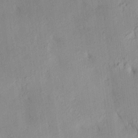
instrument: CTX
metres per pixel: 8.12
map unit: HNhu
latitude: 14.5357
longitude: 12.4629
